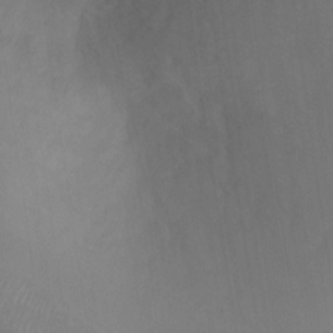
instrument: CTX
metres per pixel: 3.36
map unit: Ht
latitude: 6.1767
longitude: -30.1389
